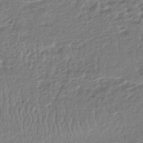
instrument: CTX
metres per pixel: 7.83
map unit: HNhu
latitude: -46.3684
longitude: 103.2187
